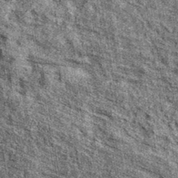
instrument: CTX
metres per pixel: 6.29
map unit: eAb
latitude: 37.5371
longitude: 106.1606
